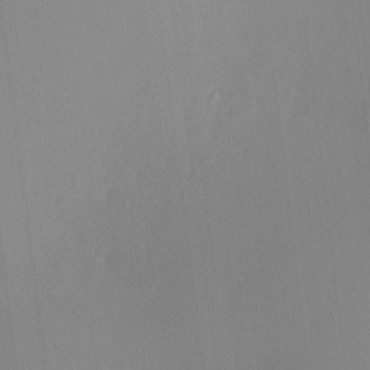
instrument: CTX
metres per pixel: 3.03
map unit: HNhu
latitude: 7.5182
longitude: 8.5763
